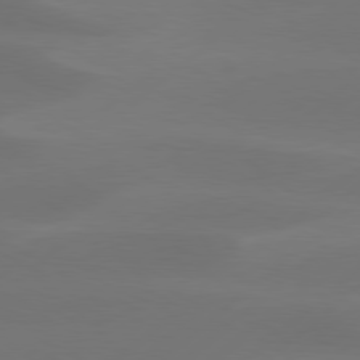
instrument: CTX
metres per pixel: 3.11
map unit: Hpe
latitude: 78.5357
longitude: -130.8380
